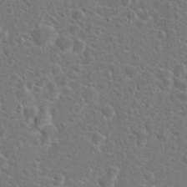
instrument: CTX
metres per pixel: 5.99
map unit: Hto
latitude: 17.9150
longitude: -42.1578
